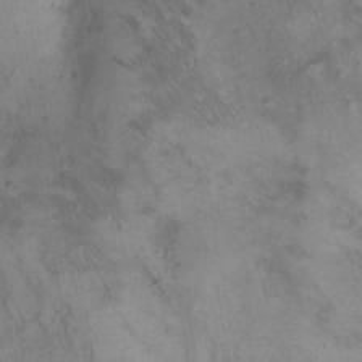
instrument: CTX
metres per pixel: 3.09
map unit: Hto
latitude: 11.2726
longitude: -58.4223
